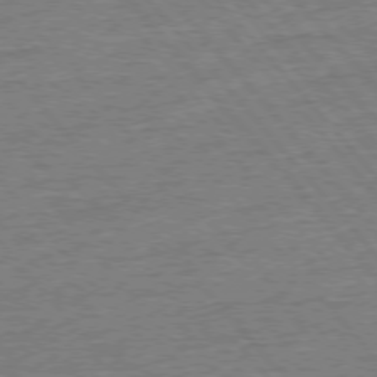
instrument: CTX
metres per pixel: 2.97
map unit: Ap
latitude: -77.1998
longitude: -96.3467
